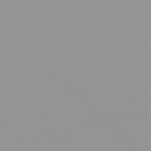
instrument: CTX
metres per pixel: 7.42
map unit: Ap
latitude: -76.7841
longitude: -74.7435
